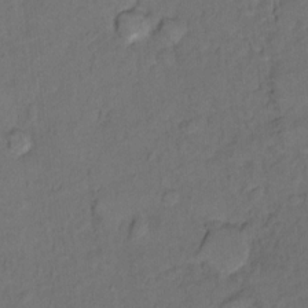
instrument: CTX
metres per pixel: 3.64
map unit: Hto
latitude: 5.8961
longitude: -36.1578
